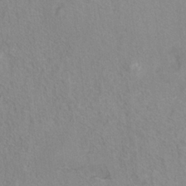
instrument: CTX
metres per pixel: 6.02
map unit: Hto
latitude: 7.0836
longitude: -34.2900
